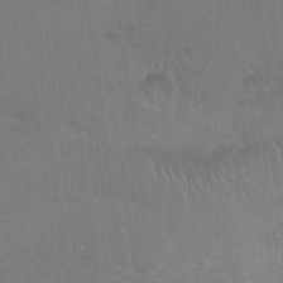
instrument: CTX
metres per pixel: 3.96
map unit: Nhu
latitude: 24.8946
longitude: -51.5560
